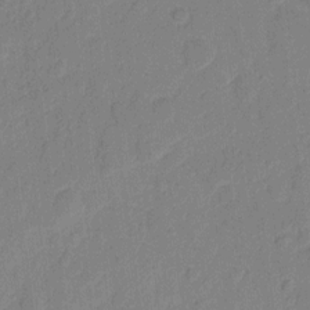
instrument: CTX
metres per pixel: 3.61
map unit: eHh
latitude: 9.3482
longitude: -66.6679
